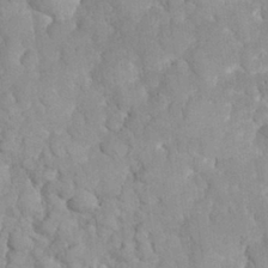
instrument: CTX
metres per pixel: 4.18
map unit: eHh
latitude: 32.0633
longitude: -64.6679
